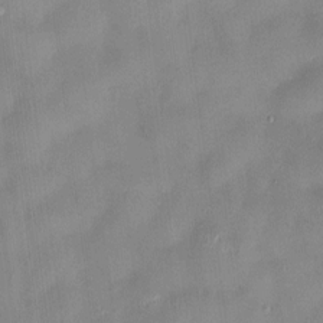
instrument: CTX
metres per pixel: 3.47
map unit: HNhu
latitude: 0.5545
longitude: -4.7057
